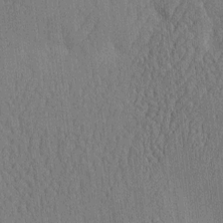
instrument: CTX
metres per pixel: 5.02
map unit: eHh
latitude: -3.8044
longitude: 14.7275
